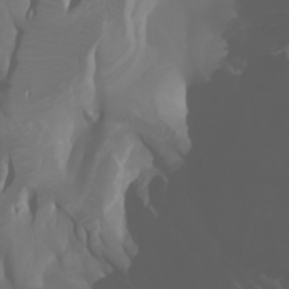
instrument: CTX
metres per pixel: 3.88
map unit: Htu
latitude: -0.8975
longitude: -76.2333
